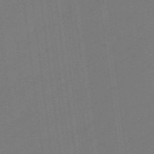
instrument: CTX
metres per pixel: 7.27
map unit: lHb
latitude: -49.5588
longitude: 83.3510
